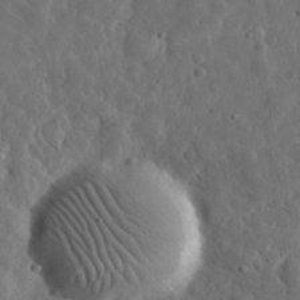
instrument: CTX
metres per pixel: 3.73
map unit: eHh
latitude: 32.0444
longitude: -74.8380
